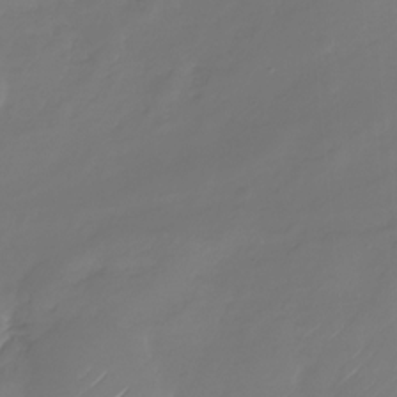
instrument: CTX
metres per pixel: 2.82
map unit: Nhu
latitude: -28.2551
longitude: -72.5735
